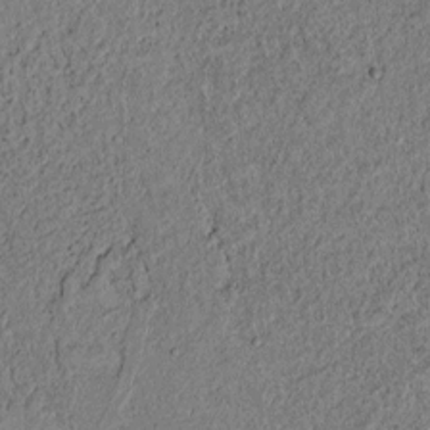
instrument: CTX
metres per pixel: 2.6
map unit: lAvf
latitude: 5.4804
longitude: 168.0283
